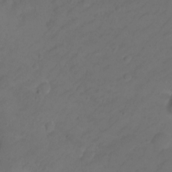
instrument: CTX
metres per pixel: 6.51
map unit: Ht
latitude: 1.1214
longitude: -35.1781
